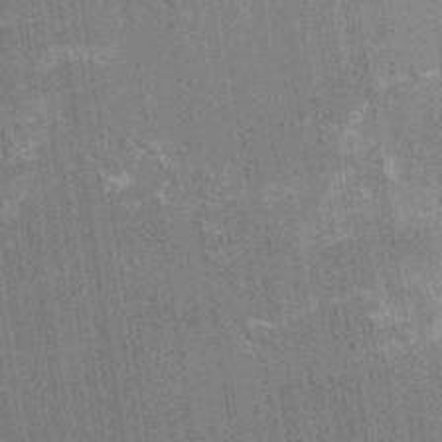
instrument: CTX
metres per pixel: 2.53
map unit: HNhu
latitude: 3.8394
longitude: 4.9163
